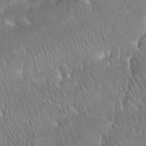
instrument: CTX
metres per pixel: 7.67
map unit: eHh
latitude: 34.7624
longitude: -63.0081
